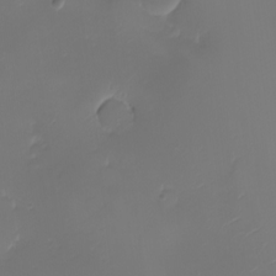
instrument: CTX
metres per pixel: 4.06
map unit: eHh
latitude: -5.2565
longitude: -87.4993
